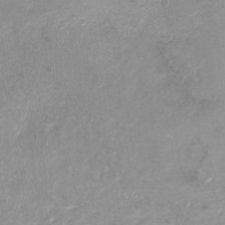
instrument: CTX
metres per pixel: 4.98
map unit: Nhu
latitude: -12.9353
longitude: -39.0647
